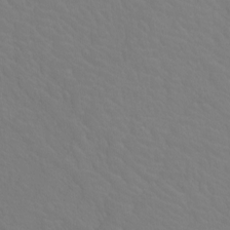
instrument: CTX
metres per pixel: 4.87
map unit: Htu
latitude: -12.2551
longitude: -71.4426
